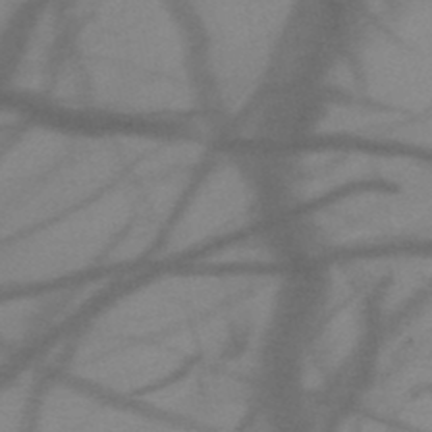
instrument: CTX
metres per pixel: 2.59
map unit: HNb
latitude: -48.0283
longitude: -40.5167
